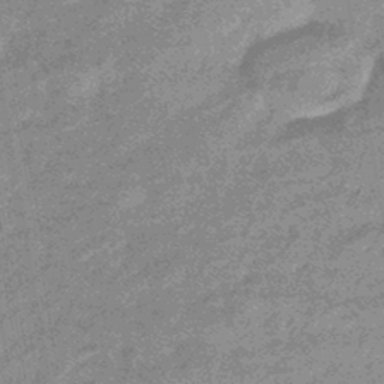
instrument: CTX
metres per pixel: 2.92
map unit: eHb
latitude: -44.1984
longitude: 88.3117
